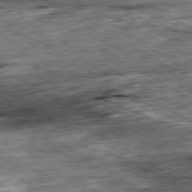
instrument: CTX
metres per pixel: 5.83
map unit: Ap
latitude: -80.1417
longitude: -88.6302
